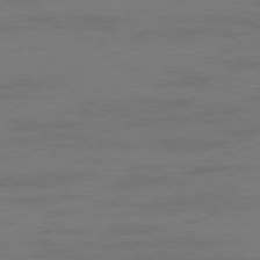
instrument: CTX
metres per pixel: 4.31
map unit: Ap
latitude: -79.4454
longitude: -53.0837
